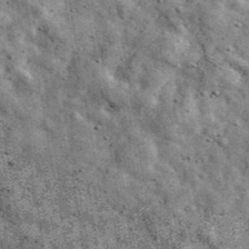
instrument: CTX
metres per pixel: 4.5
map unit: Ave
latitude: 40.1767
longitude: -107.1025
